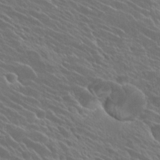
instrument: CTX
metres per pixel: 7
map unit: Hto
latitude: 27.0648
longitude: -41.8961
